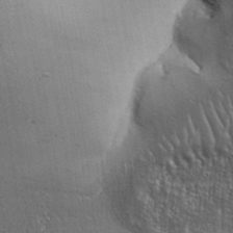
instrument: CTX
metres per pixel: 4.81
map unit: Aa
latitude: 33.7261
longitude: -135.5749
